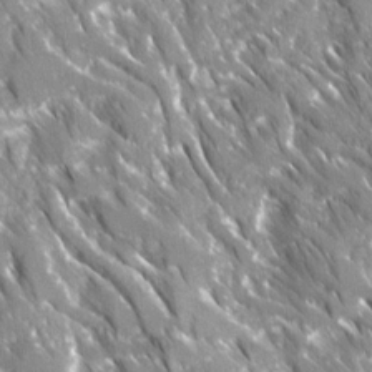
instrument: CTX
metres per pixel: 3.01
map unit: Ave
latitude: 16.3845
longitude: -131.0459
